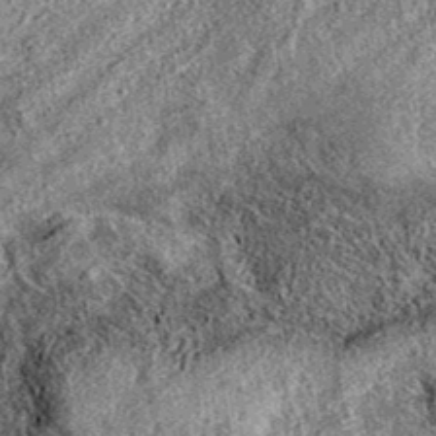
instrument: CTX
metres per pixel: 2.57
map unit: eAb
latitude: 37.2726
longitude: 111.5588
